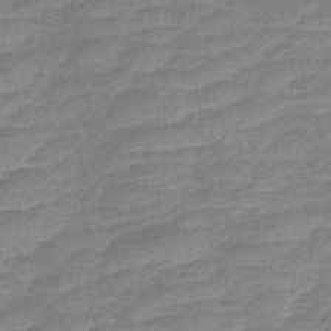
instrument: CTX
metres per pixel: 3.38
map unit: lHb
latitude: -43.2375
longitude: 78.7085
